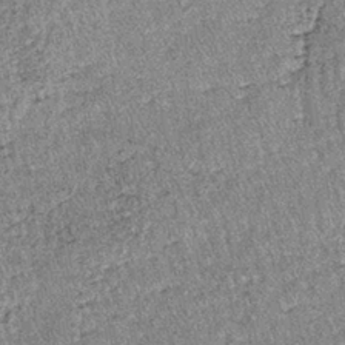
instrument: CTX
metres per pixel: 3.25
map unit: lHb
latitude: -38.5196
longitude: 67.0298
